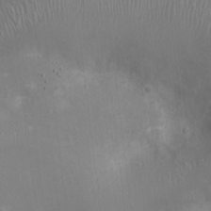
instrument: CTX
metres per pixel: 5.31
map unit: Ht
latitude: -3.5966
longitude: -16.0633
